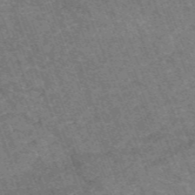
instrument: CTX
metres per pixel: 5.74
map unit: HNb
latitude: -54.4440
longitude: -47.8584
